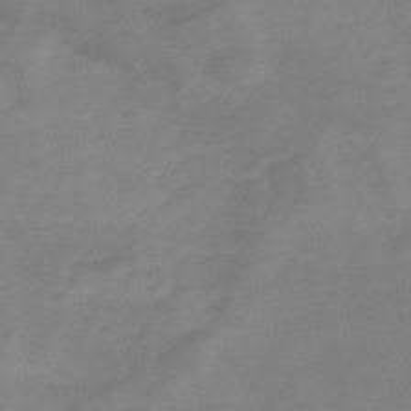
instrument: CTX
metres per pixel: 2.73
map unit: eHb
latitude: -33.0487
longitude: 71.1242
